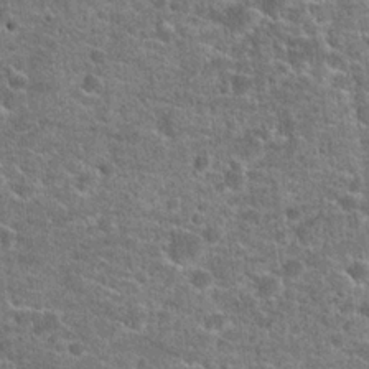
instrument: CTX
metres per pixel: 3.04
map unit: Hto
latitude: 21.1403
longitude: -44.0822
